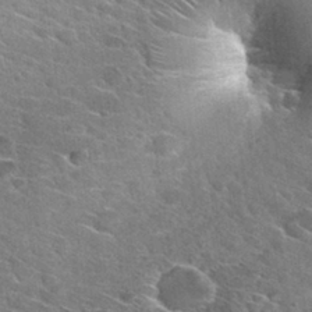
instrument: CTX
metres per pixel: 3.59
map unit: Hto
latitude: 29.5182
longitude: -43.0081
